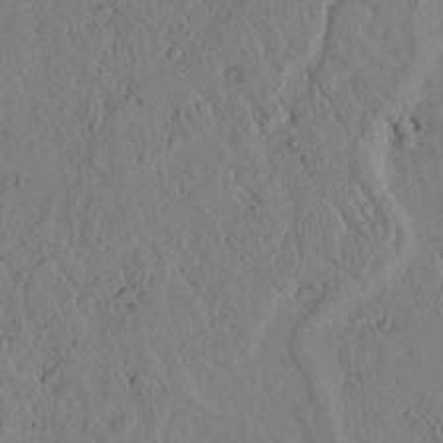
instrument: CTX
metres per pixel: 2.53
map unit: lAvf
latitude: 6.0822
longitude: 159.6154
